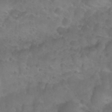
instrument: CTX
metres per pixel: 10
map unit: Nhu
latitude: 26.9514
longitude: -54.9514
